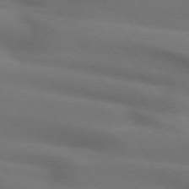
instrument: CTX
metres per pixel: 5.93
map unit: lApd
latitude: 72.4412
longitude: -50.2711
